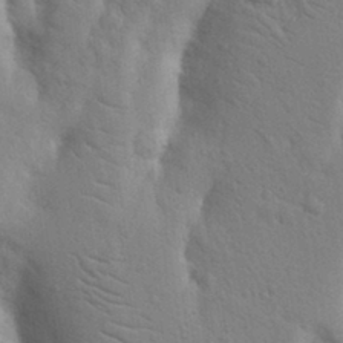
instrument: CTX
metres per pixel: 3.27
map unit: Nhu
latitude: 19.1214
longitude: -76.0822
